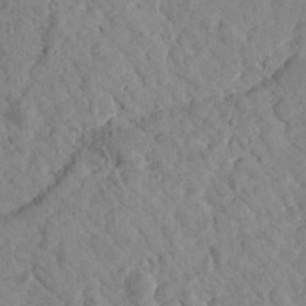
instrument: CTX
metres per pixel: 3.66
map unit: Htu
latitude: 1.8772
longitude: 179.3698
